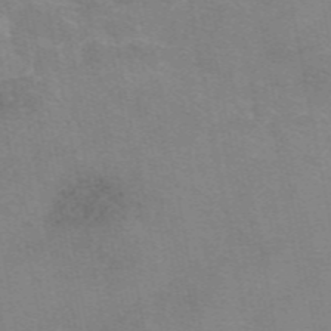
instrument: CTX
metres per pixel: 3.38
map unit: eAb
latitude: 49.6883
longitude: 105.2754
